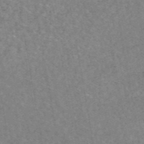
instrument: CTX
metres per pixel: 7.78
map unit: eAb
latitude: 44.8947
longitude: 122.9353
